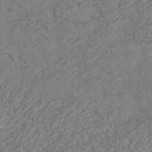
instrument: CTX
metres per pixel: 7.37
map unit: HNhu
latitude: -41.8611
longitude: 105.0108
